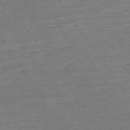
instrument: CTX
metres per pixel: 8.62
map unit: Ap
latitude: -73.9178
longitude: -82.7624
